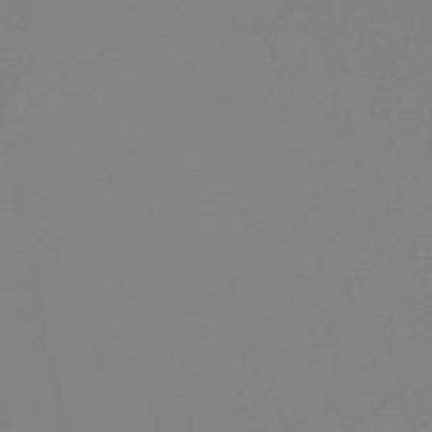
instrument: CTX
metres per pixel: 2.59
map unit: eHb
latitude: -50.4440
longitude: 73.5966
